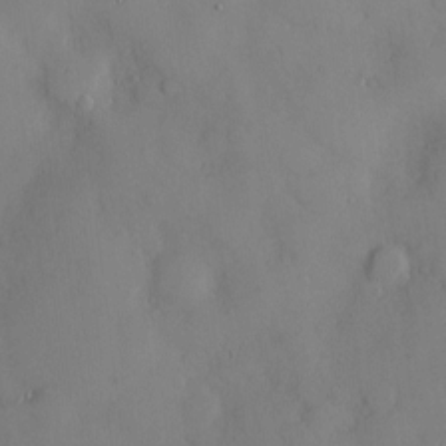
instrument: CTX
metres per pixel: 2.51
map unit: Nve
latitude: -8.8975
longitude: 176.0283
